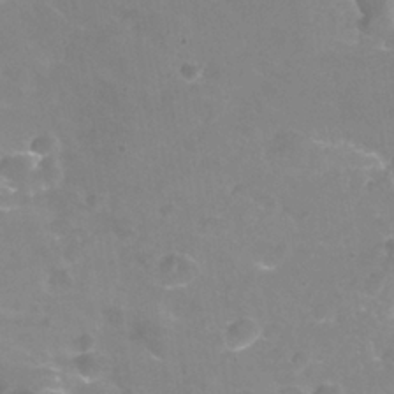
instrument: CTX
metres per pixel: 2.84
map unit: Nhu
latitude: 24.9702
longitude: -54.4223
